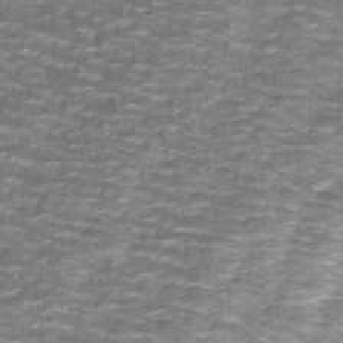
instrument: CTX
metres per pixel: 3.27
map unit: lHb
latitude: -40.7652
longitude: 56.3306
